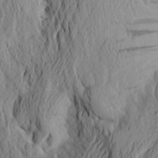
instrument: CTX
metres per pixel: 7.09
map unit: Aa
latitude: 24.2333
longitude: -149.7450
